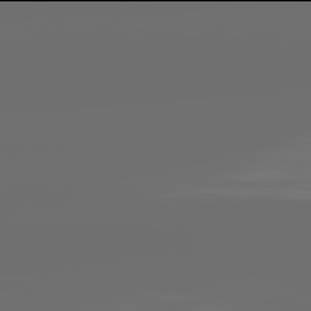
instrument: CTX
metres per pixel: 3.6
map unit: lApd
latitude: 81.9906
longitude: -165.2159
